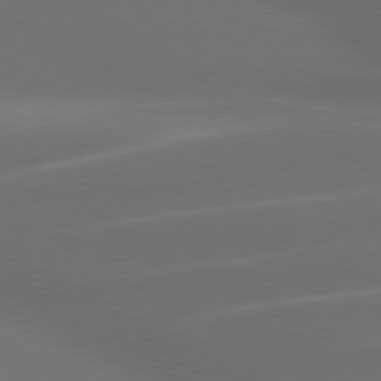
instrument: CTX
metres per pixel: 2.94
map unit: lApd
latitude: 80.0822
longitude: -145.0458
